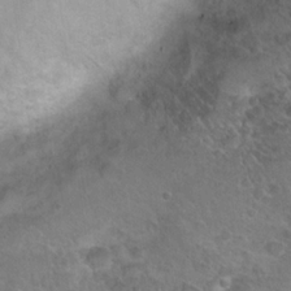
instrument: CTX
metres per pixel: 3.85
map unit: Hto
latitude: 18.8191
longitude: -40.8191
